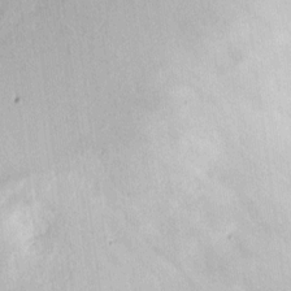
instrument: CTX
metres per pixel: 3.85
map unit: eHh
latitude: 7.0269
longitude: -76.2900
